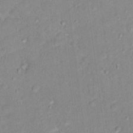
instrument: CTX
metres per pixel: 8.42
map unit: Nhu
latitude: 16.8380
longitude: -32.2334
